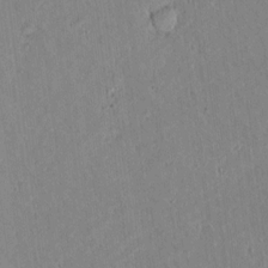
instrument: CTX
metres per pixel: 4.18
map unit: lAvf
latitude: 8.3845
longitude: 167.9745
